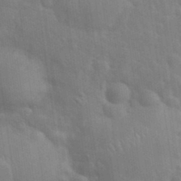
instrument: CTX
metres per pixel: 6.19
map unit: eHh
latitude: 34.9702
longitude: -61.2159
